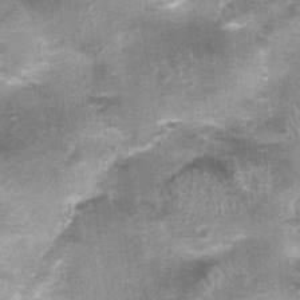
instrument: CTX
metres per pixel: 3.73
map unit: Nhu
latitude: 0.1766
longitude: -17.1025
